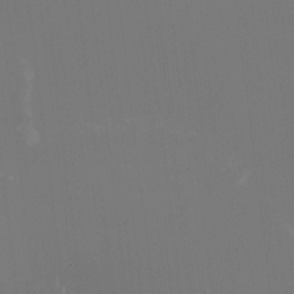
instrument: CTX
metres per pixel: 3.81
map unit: HNhu
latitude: -1.9745
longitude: -5.9717
